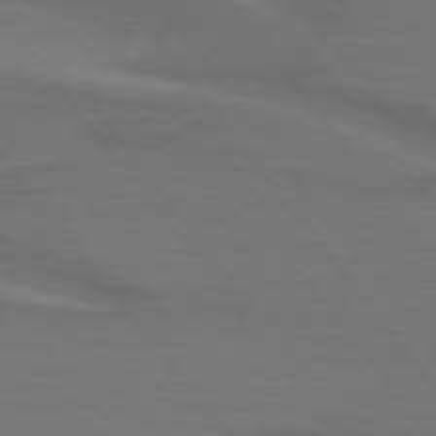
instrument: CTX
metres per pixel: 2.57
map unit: lApd
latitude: 74.5735
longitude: -62.9514
